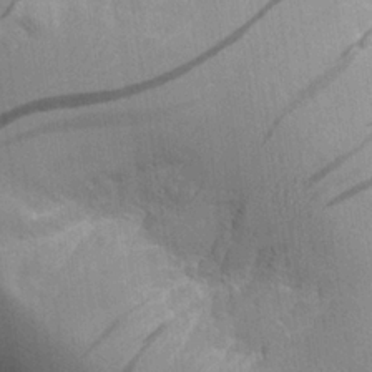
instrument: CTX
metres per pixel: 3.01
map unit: Aa
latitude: 25.7827
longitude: -127.7072
